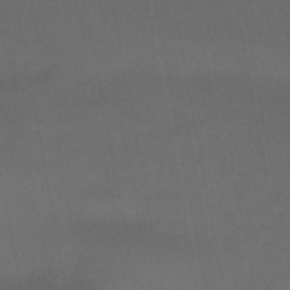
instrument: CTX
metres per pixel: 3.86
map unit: HNb
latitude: -46.1605
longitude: -44.8569
